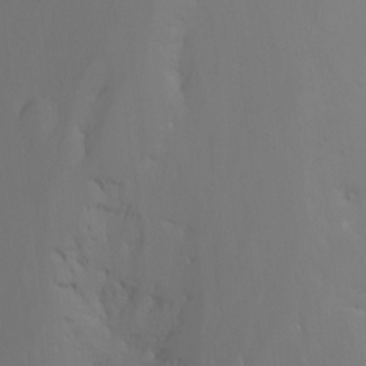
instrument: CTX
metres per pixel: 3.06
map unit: Nhu
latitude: -8.7841
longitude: -51.8772
